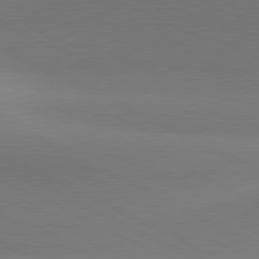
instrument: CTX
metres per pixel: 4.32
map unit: lApd
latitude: 81.3671
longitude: 145.5966
